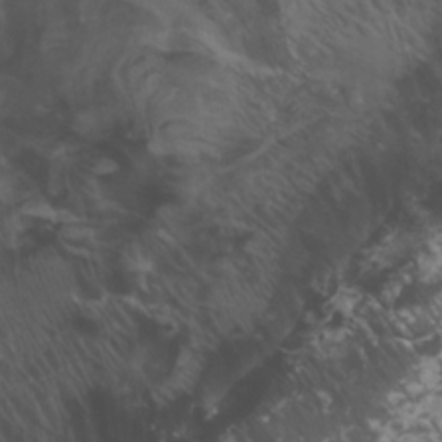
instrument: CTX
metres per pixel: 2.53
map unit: Htu
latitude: -3.5588
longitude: -73.1593
